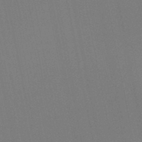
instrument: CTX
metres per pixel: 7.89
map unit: HNb
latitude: -45.8611
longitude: 55.8989
